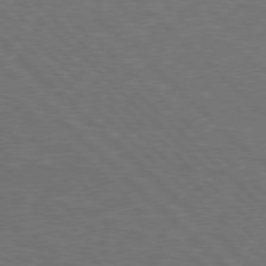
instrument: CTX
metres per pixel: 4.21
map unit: Hpe
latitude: 77.9717
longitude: -151.6882
